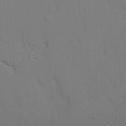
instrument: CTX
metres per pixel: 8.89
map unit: eHh
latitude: 19.5560
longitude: -72.9514
